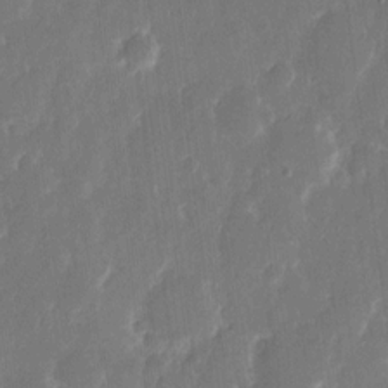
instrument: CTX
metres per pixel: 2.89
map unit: eHh
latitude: 12.6491
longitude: -72.7625
